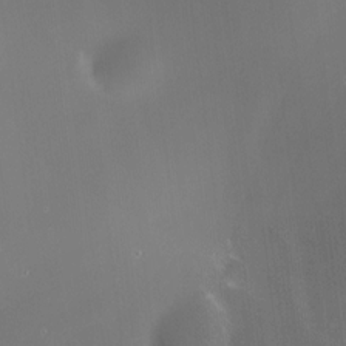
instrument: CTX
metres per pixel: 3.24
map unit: HNhu
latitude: 9.1592
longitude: 13.4832
